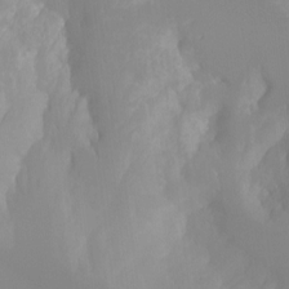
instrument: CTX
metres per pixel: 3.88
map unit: Hto
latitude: -8.4062
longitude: -52.2334
